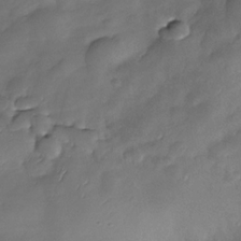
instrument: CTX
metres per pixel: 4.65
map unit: Nhe
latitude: -34.2928
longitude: -143.9150
